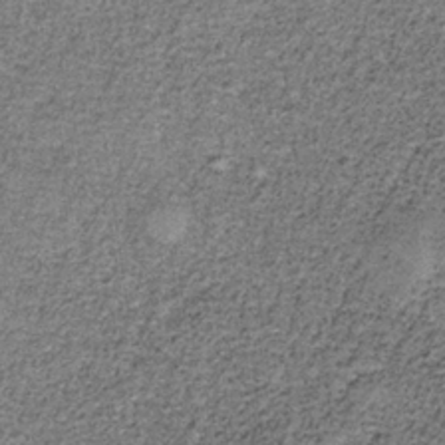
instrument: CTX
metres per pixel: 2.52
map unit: HNb
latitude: -35.3132
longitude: 53.1431
